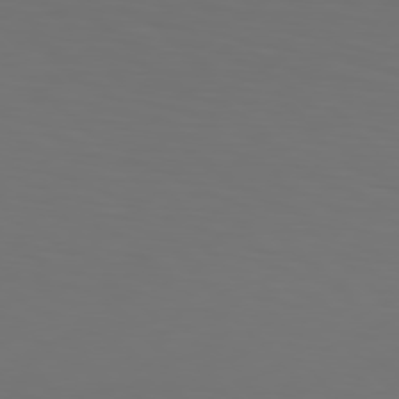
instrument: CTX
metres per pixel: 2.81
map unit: Hpe
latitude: 77.0458
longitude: -133.6883
